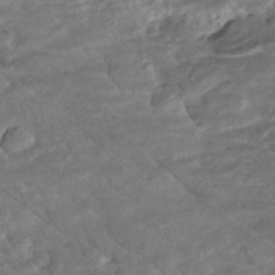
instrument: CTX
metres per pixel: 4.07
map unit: ANa
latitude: -42.0849
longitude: 109.0675
